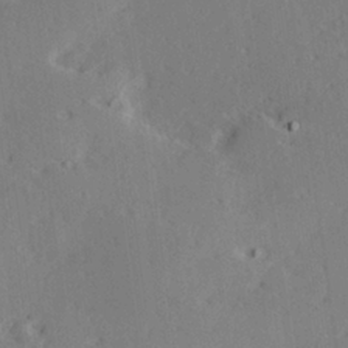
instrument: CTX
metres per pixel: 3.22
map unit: Hve
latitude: 26.3845
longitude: -94.2712
